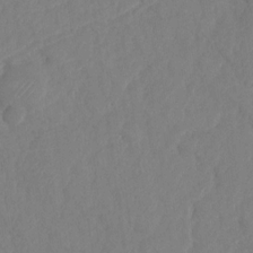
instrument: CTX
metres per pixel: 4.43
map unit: HNhu
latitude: -24.2550
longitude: 49.5777
